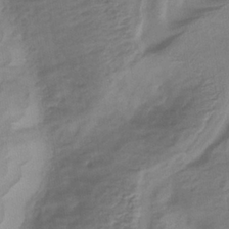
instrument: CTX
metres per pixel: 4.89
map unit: lHb
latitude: -34.1417
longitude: 64.5952
